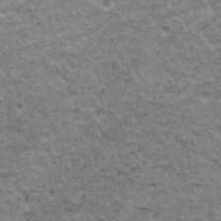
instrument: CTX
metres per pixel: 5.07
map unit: Hto
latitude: 34.8002
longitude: -49.0458
